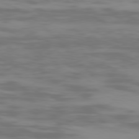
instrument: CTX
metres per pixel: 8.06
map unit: Ap
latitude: -79.5021
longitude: -103.0080
